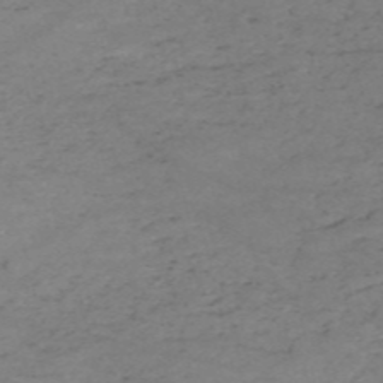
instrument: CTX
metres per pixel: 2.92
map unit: HNb
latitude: -54.7463
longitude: -44.8758
